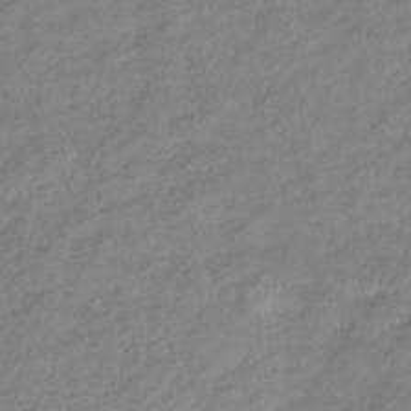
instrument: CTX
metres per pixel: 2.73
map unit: eHb
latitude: -38.3495
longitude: 78.0661
